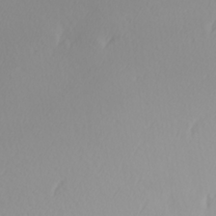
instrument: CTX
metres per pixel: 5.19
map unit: Hve
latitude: 12.8191
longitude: -91.2537
